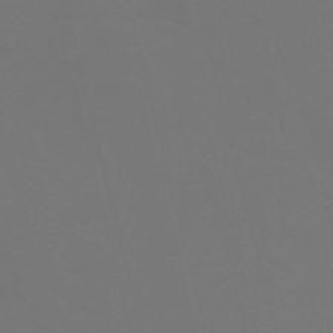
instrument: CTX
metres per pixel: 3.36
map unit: Nve
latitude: -57.4076
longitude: 51.8233
